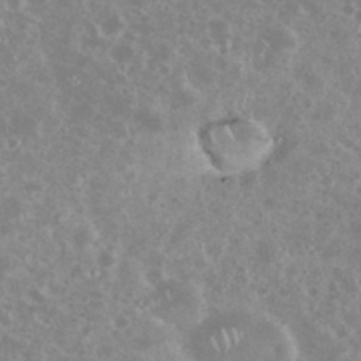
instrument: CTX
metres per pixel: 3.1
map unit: eHh
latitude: 35.0647
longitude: -61.5938
